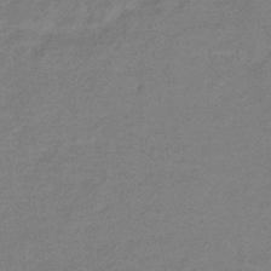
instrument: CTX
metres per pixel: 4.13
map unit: lHb
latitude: -32.2929
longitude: 66.6518
